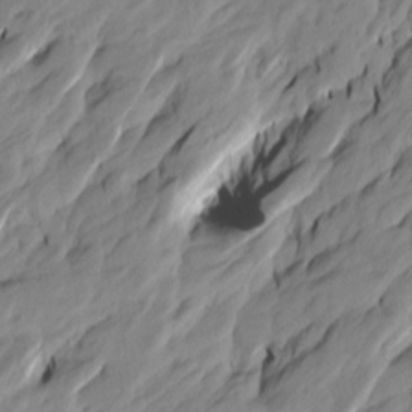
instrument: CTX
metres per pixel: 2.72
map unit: Htu
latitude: -4.2550
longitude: -175.8961
